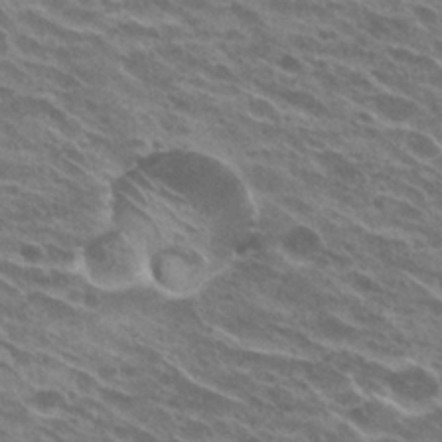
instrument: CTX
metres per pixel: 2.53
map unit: Hto
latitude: 25.2914
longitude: -41.6315
